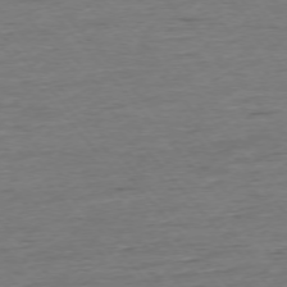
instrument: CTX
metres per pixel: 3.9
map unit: Ap
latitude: -75.5211
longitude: -93.0647
